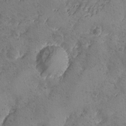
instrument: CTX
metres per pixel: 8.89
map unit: Ave
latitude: -8.4818
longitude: -118.6301
